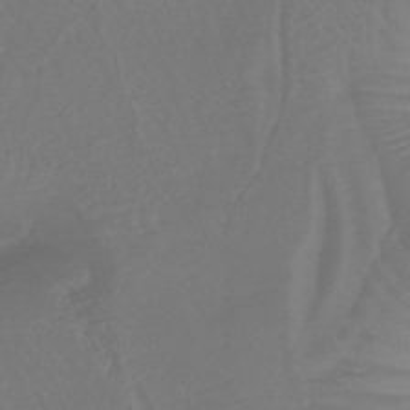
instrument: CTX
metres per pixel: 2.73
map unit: lHb
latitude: -43.7666
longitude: 78.1983
